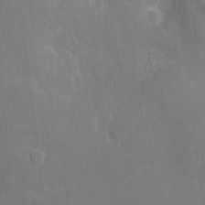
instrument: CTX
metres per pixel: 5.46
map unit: eHh
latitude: 4.2522
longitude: -69.9528
